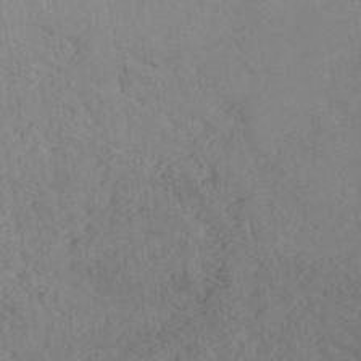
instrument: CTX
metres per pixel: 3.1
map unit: eHh
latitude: -42.3117
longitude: -32.1767
